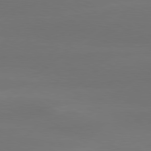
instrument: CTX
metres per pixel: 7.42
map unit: Hpe
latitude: 78.4223
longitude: -130.6113
